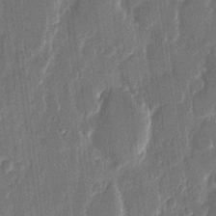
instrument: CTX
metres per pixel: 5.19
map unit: eHh
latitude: 11.8583
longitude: -70.7057
